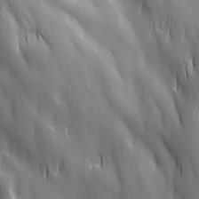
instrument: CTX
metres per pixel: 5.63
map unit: Ave
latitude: 13.0270
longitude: -105.2537
